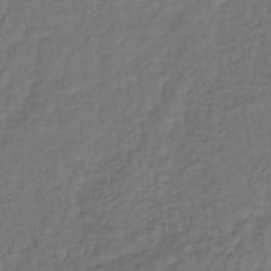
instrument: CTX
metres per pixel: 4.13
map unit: lHb
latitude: -35.5588
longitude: 65.4455
